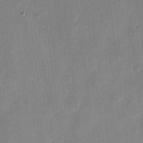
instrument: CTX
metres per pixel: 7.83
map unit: eHh
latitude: 10.4790
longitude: -68.6680
